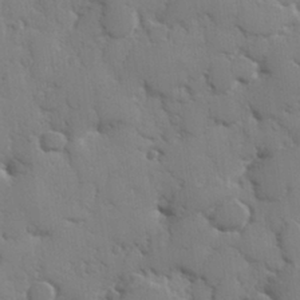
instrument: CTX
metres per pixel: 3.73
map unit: Hve
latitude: 26.8947
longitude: 150.4818
